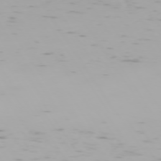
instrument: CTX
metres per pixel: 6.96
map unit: Hpe
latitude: -74.1606
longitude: 5.1620
